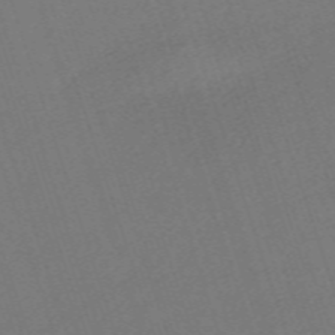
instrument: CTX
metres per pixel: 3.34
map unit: eHh
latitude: -62.4818
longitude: 53.6344
